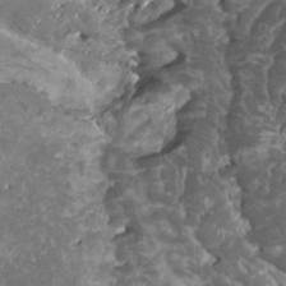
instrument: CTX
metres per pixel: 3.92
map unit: HNhu
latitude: 1.7260
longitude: 6.4251
